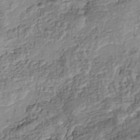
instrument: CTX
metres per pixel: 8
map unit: Nhu
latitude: -38.1417
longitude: -81.4615
